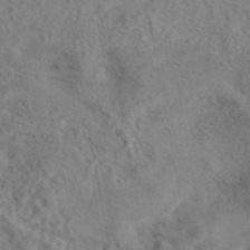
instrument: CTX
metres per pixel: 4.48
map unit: eAb
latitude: 43.4615
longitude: 108.7463
